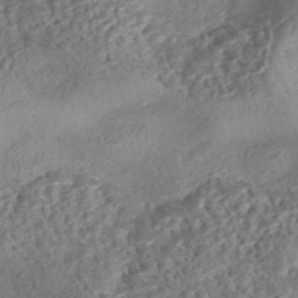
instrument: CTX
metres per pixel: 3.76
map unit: eHh
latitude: -42.5006
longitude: 120.7652
